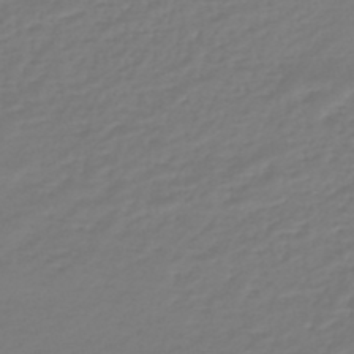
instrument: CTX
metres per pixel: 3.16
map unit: lHb
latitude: -46.9352
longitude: 62.6518
